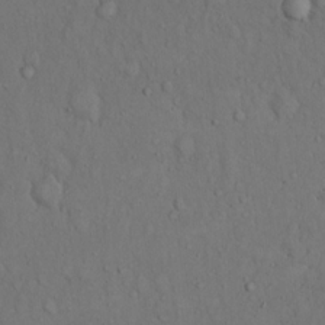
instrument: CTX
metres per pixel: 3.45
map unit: Hto
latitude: 15.0837
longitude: -61.8961
